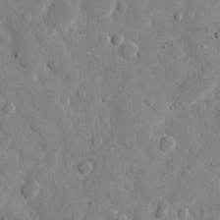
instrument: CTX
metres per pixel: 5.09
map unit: eHh
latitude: 11.0836
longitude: -67.4615
